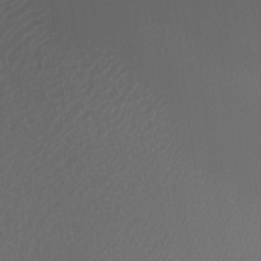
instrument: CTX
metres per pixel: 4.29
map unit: HNhu
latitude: -0.3496
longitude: 4.4629
